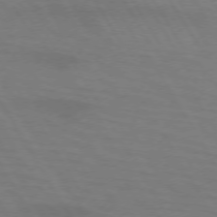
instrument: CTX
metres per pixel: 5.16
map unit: lApd
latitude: 72.6302
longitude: -57.4804
